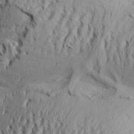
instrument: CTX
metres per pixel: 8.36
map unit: Aa
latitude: 32.8380
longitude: -136.7058
